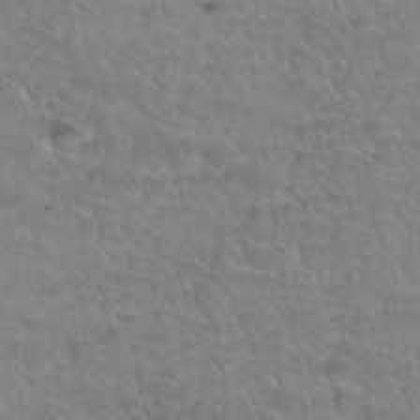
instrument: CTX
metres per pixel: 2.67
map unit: Hto
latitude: 34.7813
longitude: -44.5734
